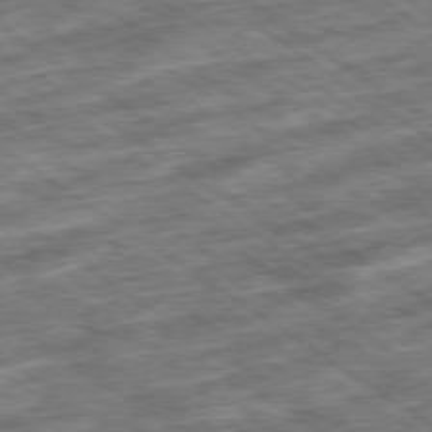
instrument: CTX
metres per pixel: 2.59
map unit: Ap
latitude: -79.6344
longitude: -50.1011
